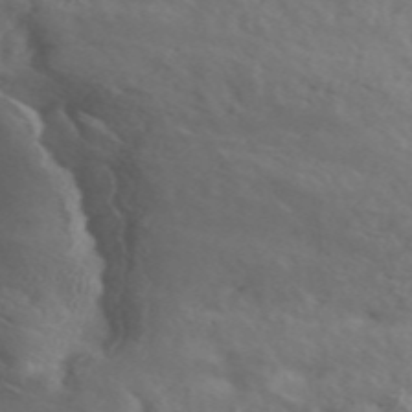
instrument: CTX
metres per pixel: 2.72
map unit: ANa
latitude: 46.8191
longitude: 26.4251
